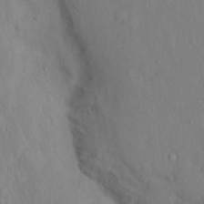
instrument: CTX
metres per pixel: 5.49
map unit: Hto
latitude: 14.4223
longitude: -29.4048
